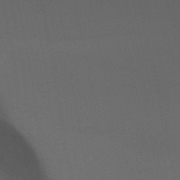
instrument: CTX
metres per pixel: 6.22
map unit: HNb
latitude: -47.8422
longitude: -48.9325
